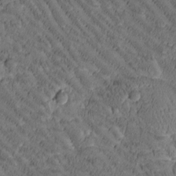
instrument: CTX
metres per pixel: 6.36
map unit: Htu
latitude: -2.8030
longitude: 176.1039
